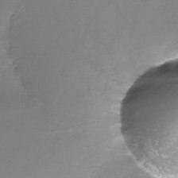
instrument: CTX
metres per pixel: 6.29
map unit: Nhe
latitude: -27.5399
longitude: -109.6505
